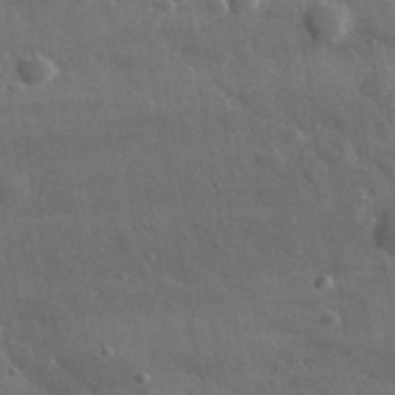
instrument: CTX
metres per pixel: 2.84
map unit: lHvf
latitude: 36.7058
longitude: -89.7450
